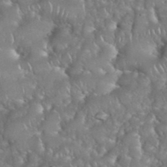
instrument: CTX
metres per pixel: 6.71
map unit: eHh
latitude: 39.5560
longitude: -57.9906
